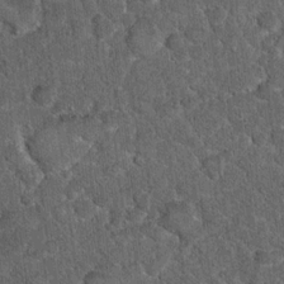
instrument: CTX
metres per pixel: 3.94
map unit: Hto
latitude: 15.6505
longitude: -34.5168
